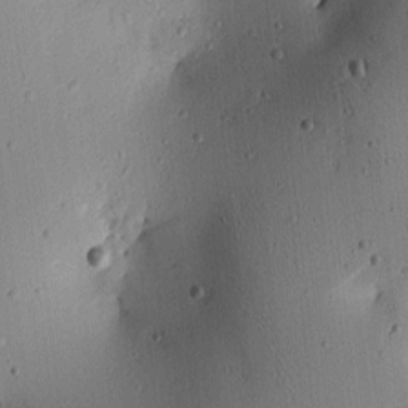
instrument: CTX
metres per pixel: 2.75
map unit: lAa
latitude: 6.3656
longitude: -113.9339
